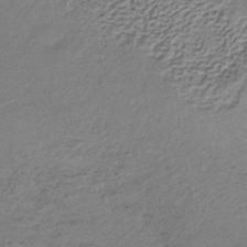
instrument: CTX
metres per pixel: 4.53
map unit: lHb
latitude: -34.6896
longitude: 61.4832
